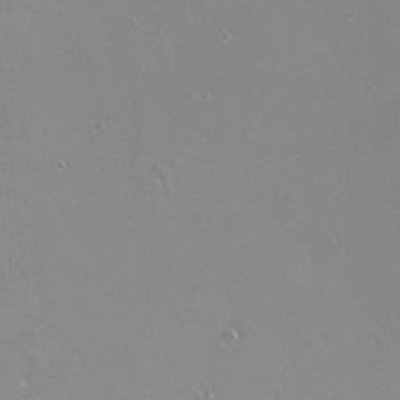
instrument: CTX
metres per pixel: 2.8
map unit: Nhu
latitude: -6.8219
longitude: -46.8569
